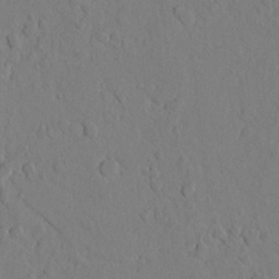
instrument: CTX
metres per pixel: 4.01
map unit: lAvf
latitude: 8.2712
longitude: 165.8989
